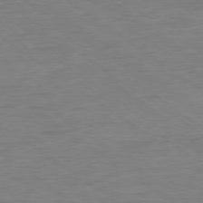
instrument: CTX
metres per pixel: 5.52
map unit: Ap
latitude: -80.2362
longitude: -80.6868
